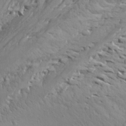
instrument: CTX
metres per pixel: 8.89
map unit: Aa
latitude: 26.1956
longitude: -144.0444
